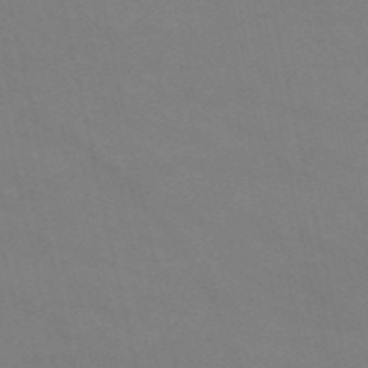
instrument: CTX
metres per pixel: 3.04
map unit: HNb
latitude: -54.6519
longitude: -37.7072
